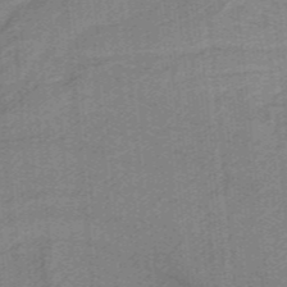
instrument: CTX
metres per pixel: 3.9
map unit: HNb
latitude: -38.5952
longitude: 54.1606
